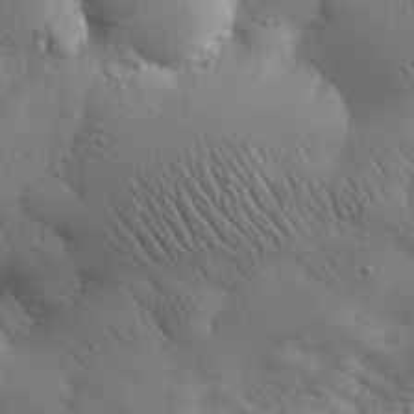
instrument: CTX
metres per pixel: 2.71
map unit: eHh
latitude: 30.7813
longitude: -68.8569
